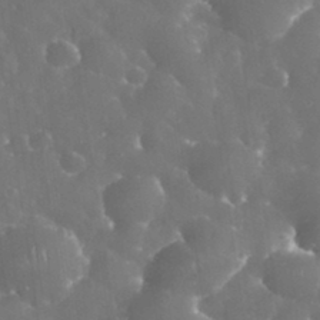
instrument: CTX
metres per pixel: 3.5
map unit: eHh
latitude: 34.1766
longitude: -63.4805
